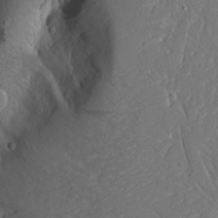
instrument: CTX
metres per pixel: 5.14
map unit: Ave
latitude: 15.2159
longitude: -140.3845
